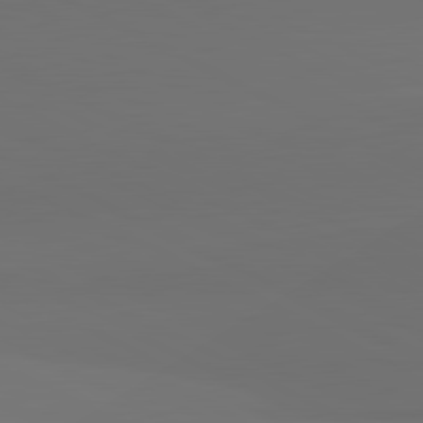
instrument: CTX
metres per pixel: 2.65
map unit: lApd
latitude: 81.7639
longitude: 152.1416
